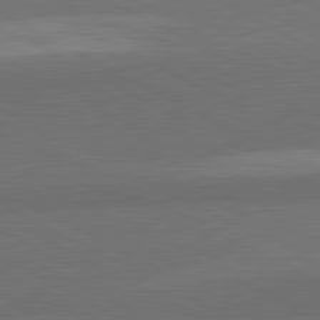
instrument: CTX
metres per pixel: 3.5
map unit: lApd
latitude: 81.9150
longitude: 159.3698
